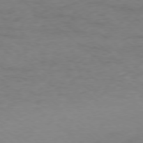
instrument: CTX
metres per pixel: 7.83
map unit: Ap
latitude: -78.2928
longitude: -93.0080
